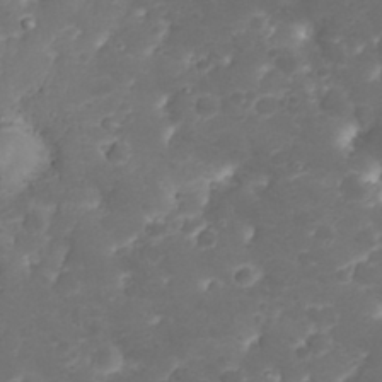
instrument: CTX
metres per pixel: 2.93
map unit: Nhu
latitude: 23.4993
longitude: -59.7828
